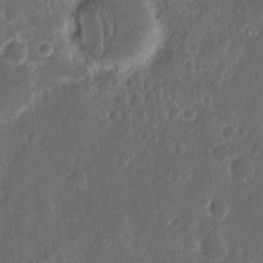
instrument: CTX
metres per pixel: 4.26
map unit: Nhu
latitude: 13.7261
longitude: -73.3671
